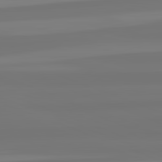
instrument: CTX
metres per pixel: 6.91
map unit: lApd
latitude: 82.4978
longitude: -176.1766
